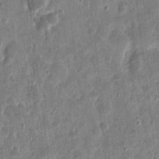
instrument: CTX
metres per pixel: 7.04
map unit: eHh
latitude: 12.3278
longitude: -73.6505
